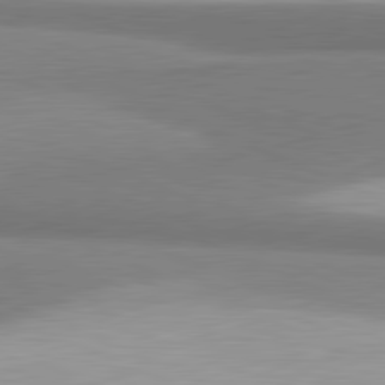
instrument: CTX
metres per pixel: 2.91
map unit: lApd
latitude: 81.5371
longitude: 165.0865
